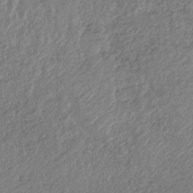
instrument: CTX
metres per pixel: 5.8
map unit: lHb
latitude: -37.5399
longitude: 68.6896
